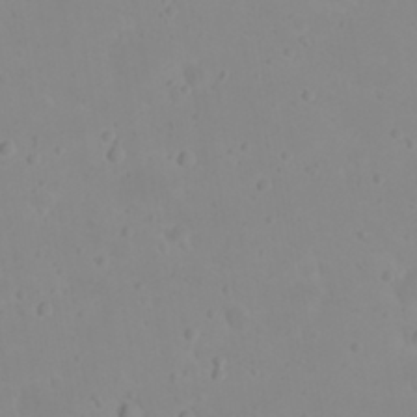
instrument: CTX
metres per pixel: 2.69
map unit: eHh
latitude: 21.0081
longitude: -64.7435
